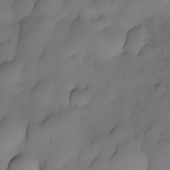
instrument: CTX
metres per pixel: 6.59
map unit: Nhe
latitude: -30.4440
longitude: -139.5560
